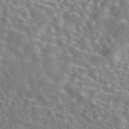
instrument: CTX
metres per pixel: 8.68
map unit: eAb
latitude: 44.1389
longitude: 111.5399
